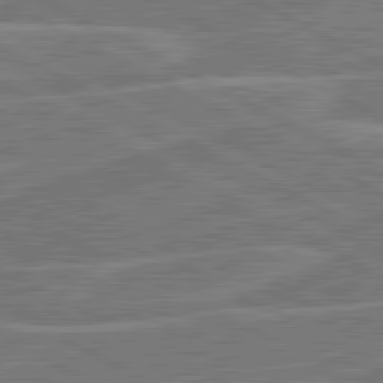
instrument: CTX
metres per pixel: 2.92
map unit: lApd
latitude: 81.1403
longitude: 124.1417
